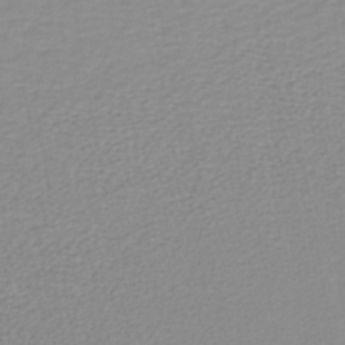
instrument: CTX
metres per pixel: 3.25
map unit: lHb
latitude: -40.1417
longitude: 64.8975
